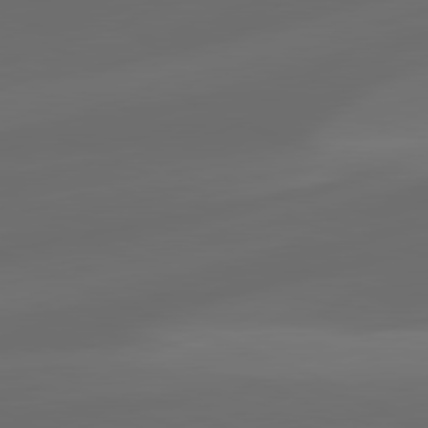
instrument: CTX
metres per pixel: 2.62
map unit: lApd
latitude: 81.0647
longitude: -83.6882
